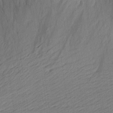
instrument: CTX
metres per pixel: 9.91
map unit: Aa
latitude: 22.7624
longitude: -143.3293
